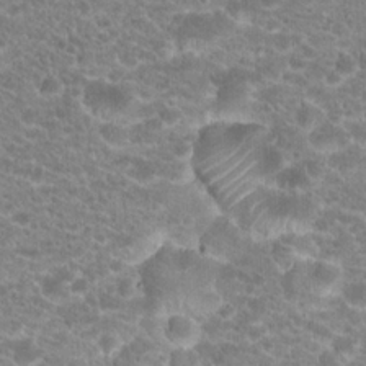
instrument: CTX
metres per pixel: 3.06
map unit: Hto
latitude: 20.1767
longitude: -38.9514
